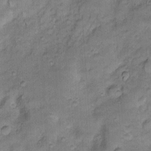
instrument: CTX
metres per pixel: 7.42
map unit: Htu
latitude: -5.3509
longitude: 158.4629
